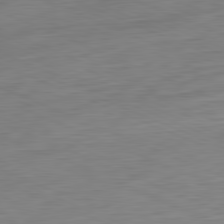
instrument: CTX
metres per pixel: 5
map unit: Ap
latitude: -81.7478
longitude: -75.6883
